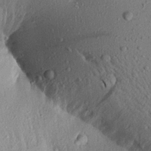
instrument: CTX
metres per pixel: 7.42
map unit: Aa
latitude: 18.5356
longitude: -147.4994
